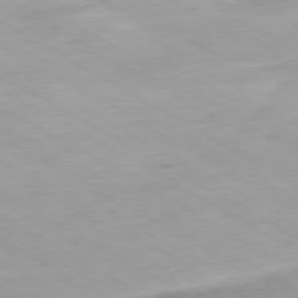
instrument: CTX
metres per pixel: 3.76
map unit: Hpe
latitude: -80.5007
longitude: 20.5762
